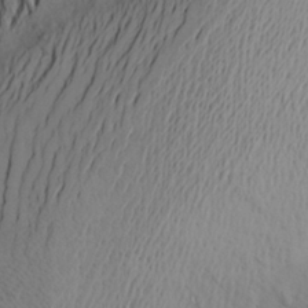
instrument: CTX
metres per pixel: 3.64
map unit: Aa
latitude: 24.9702
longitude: -147.5372
